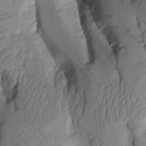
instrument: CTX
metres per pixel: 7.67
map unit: Aa
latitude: 9.2915
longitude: -127.1592
